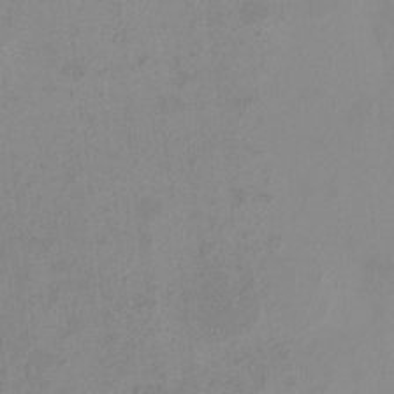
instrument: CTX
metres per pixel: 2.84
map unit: HNhu
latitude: 3.0647
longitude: 9.4076
